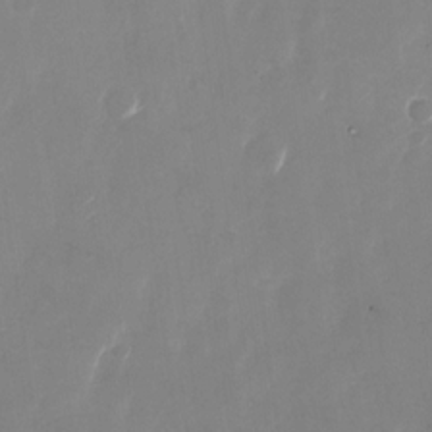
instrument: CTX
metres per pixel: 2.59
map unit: Nhu
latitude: -28.4440
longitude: -68.9892
